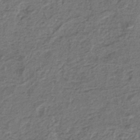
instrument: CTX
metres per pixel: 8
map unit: lHb
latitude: -41.0297
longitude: 62.4818
